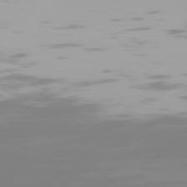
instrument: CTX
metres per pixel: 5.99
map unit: Hpe
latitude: 77.2348
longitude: -137.4427
